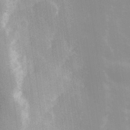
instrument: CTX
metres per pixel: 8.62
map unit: Hve
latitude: 30.7813
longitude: 149.5777
